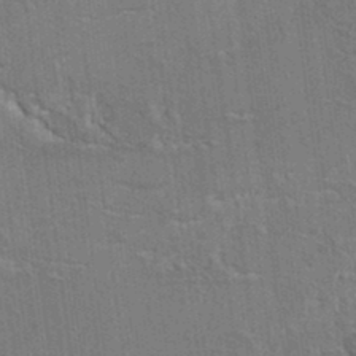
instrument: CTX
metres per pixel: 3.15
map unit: Hto
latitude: 9.6127
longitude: -35.3670
